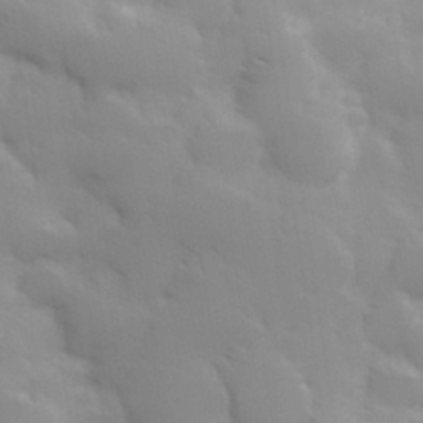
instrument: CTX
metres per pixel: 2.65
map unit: Hve
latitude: 30.8380
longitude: 150.6141
